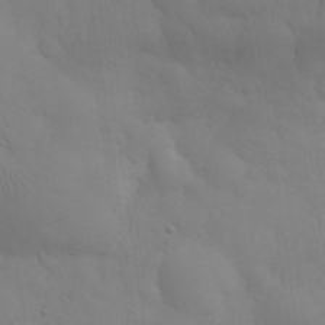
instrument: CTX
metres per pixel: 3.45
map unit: eHh
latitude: 31.0081
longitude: -68.4412
